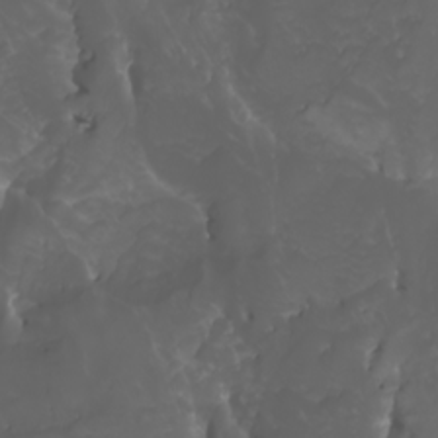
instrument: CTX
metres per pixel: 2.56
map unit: Htu
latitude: -5.3131
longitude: -89.4427
